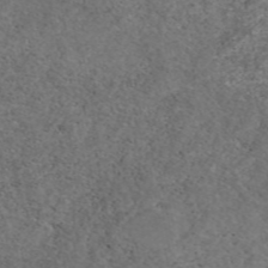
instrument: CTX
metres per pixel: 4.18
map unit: eAb
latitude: 46.8380
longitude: 118.5196
